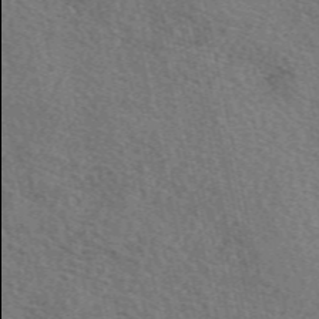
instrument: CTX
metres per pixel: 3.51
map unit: eAb
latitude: 51.1592
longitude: 114.0094
